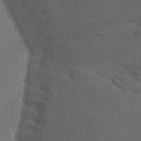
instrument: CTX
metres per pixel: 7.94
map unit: Ht
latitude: -9.6155
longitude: -46.2712
